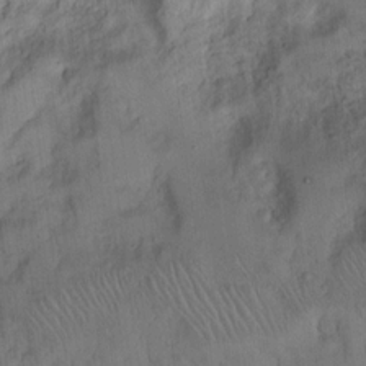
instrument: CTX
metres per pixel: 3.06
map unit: Hto
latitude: 13.8206
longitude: -59.9150
